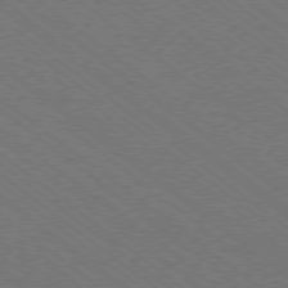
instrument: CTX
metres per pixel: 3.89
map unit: Ap
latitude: -79.1998
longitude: -64.9325
